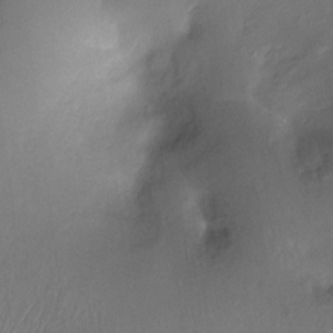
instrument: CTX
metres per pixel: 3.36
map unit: Ht
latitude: -16.3307
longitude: -41.9528
